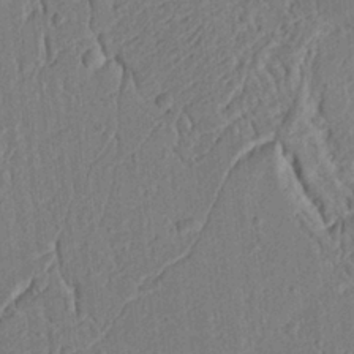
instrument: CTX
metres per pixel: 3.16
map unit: Ht
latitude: 9.5560
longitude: -76.1766
